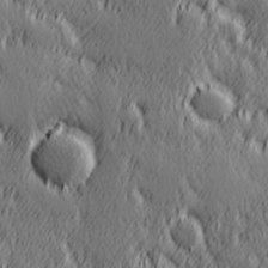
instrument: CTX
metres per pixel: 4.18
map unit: Hve
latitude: 25.9528
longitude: 145.7667
